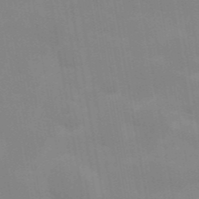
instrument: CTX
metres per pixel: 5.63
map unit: Hve
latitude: 30.8758
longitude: 150.1795
